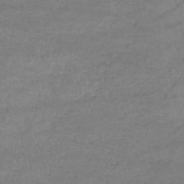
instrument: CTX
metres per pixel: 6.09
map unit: lHb
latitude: -33.8423
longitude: 71.5777
